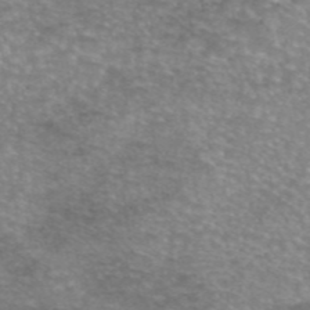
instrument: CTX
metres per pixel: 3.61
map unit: eAb
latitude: 45.6883
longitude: 102.8030
